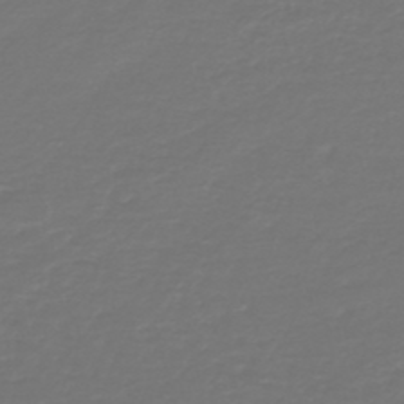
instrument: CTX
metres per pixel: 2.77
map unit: HNb
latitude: -47.2187
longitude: 54.6330
